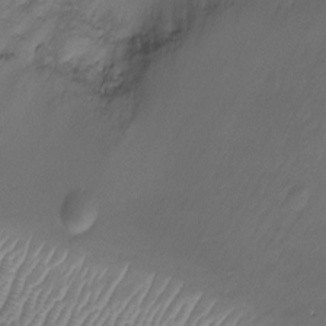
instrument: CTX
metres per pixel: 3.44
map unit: Ht
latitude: -7.2187
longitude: -19.8205
